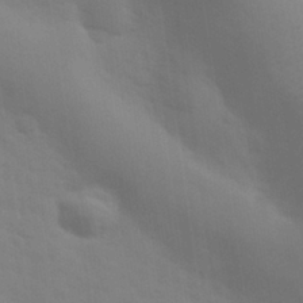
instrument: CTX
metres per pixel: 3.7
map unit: eHh
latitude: 30.6680
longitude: -70.1956
